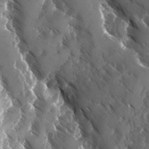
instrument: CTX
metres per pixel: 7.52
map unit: Ave
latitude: -10.7463
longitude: -118.8380
